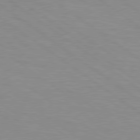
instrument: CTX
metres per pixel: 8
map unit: Hpe
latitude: 78.9514
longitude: -122.3278
